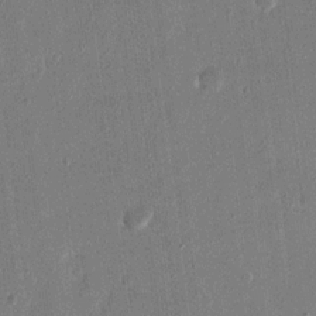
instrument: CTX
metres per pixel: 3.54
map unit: eHh
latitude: 15.2726
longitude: -70.3656
